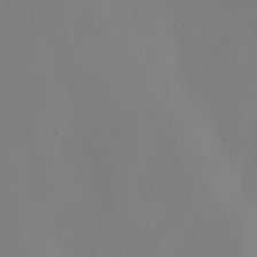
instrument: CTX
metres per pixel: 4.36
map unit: lHvf
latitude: 21.8961
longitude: 141.7100
